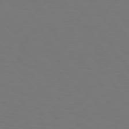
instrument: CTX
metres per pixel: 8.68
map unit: Hpe
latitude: 74.5168
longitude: -123.6127
